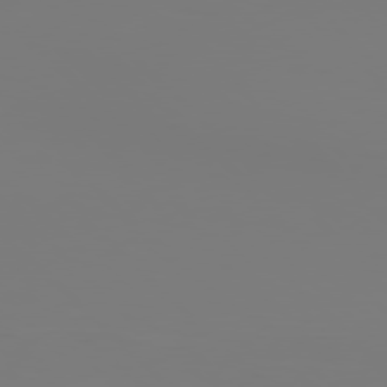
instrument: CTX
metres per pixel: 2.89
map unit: Hpe
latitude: 77.4993
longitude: -136.6491
